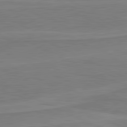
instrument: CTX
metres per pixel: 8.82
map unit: lApd
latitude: 81.3293
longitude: 170.1795
